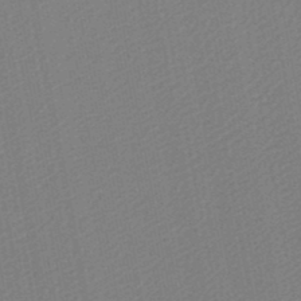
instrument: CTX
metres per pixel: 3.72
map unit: lHb
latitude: -46.5762
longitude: 73.3132
